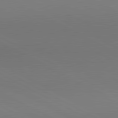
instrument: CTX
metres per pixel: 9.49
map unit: lApd
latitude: 80.9325
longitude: 146.2739
